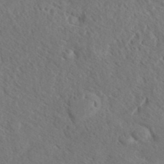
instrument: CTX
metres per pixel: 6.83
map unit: eHh
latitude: 37.0459
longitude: -138.0822
